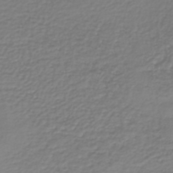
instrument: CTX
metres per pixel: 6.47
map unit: lHb
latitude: -46.6329
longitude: 62.7652
